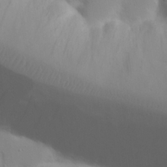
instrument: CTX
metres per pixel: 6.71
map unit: Nhu
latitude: 20.9892
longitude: -73.8395
